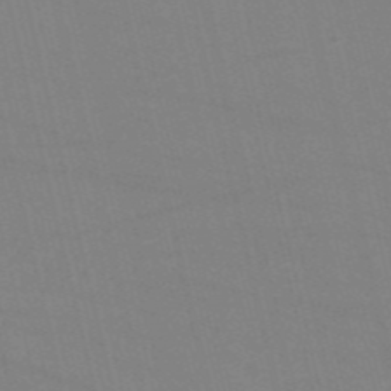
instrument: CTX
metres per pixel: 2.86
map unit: HNb
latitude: -54.2551
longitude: -37.6694
